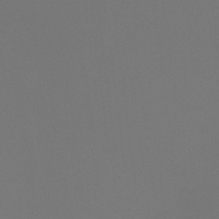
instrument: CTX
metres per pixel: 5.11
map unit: Htu
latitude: -13.3888
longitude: -48.3845
